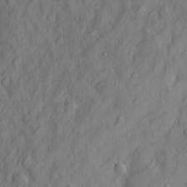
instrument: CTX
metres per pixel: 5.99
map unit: Htu
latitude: -3.5021
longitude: 158.1983
